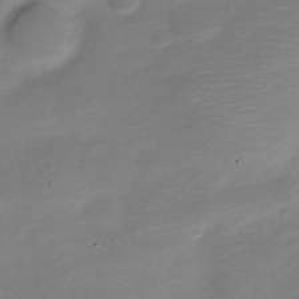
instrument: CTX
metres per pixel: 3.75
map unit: Nve
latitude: -21.2942
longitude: 104.5384
